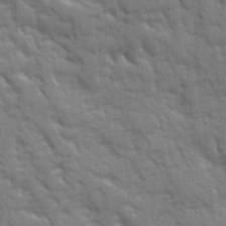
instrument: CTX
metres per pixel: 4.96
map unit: Ave
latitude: 19.9339
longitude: -133.6316
